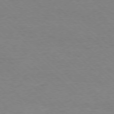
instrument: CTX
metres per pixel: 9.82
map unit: Ap
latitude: -77.5399
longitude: -86.7624
